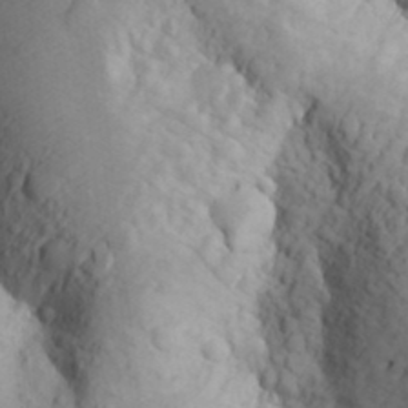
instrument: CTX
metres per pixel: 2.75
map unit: Aa
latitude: 26.9136
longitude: -149.2726
